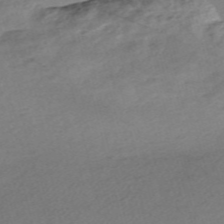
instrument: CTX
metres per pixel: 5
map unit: Nve
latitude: -57.4643
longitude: 53.7099
